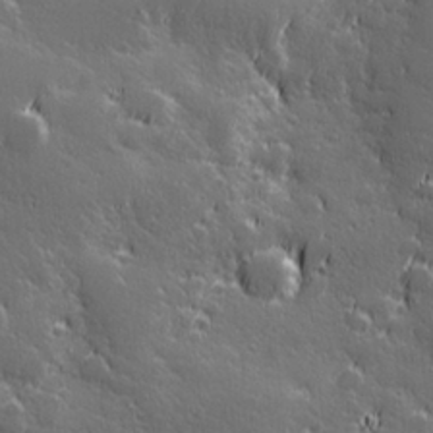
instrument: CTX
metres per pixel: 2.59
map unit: Hve
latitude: 27.5749
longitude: 144.7841
